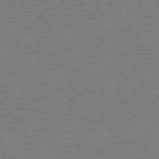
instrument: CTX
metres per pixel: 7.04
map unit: Ap
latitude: -75.4644
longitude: -89.2915
